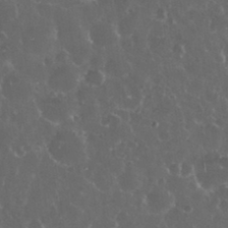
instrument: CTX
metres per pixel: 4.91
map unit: eHh
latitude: 34.0255
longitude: -61.3481
